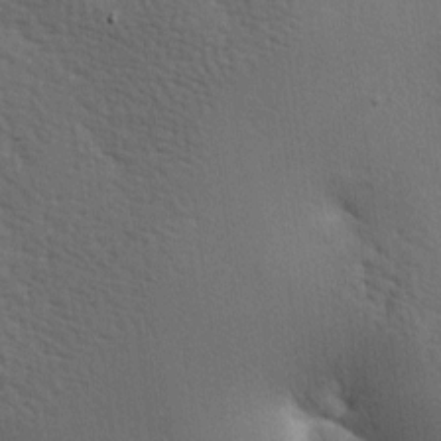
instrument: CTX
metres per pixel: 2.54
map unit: lAa
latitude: -7.3698
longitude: -125.4238
